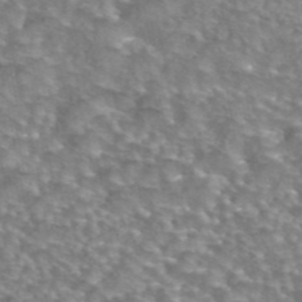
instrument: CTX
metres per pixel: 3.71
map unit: eAb
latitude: 44.1200
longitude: 104.8030
